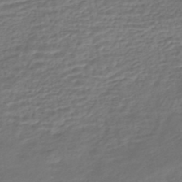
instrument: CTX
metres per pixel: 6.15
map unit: HNhu
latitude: -45.8045
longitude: 102.8219
